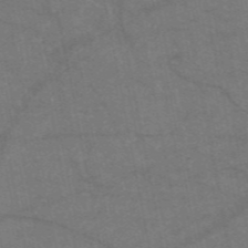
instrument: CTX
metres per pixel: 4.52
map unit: HNb
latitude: -55.4266
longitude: -39.9150
